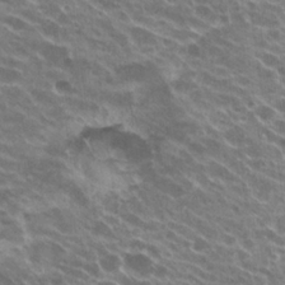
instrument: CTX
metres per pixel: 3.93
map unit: Hto
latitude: 23.7638
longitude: -38.6301
